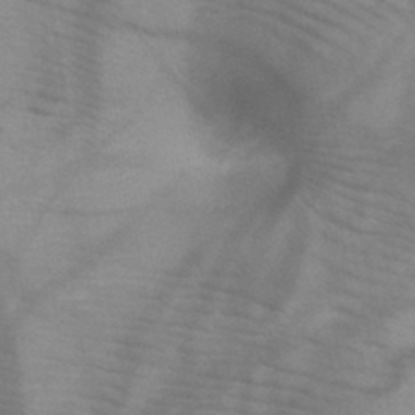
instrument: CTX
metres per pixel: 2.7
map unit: HNb
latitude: -45.5588
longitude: -41.3670
